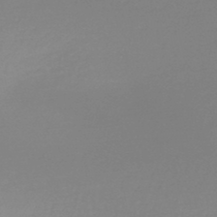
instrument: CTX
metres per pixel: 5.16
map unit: HNb
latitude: -45.0864
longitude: -45.3670
